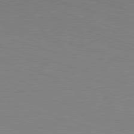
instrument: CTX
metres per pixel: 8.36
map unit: Hpe
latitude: -82.8408
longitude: 6.9730
